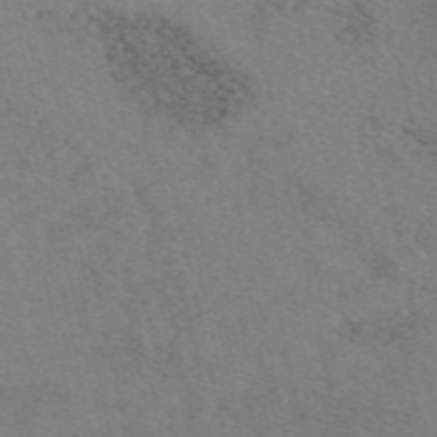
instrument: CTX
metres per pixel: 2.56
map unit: eAb
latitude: 49.0269
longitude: 112.2740
